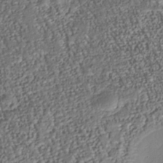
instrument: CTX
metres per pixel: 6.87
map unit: Nhu
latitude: -37.8044
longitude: -80.7435
